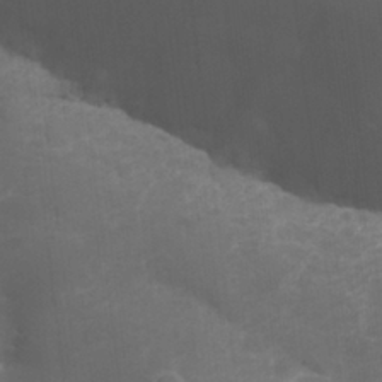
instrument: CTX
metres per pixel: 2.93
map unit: Nhu
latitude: 26.0822
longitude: -64.1389
